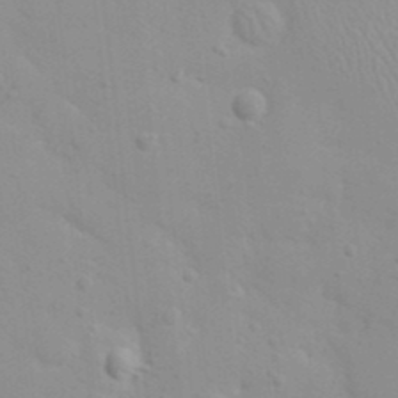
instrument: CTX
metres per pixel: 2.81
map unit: eHh
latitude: 20.8002
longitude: -64.3845
